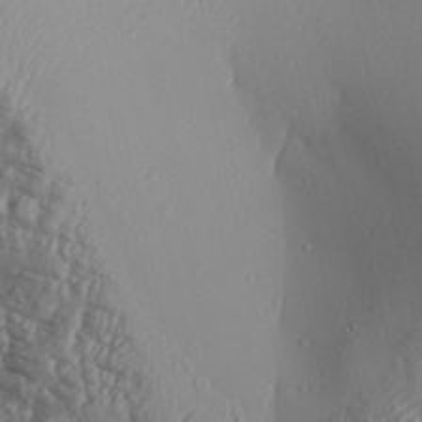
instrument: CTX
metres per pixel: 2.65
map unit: Aa
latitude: 30.6302
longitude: -133.5182
